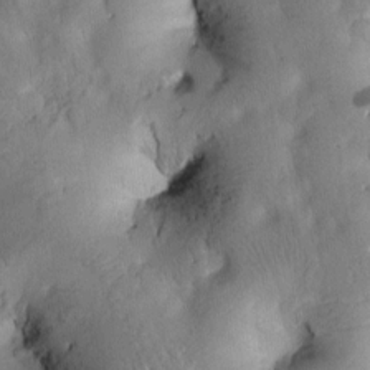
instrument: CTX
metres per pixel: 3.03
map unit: Htu
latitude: 2.3845
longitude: 177.9178
